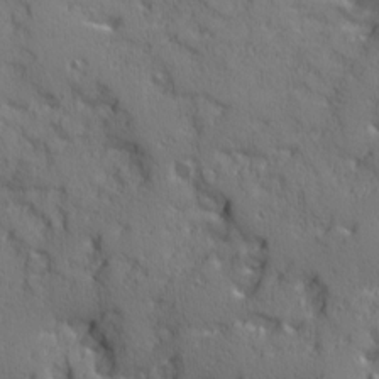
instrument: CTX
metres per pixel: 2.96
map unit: Ave
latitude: 11.7450
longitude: -101.9339
